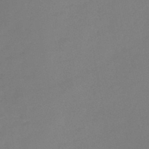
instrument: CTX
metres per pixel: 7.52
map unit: HNb
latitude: -45.5966
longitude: -35.8961
